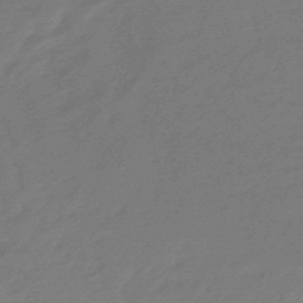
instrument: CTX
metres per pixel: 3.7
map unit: eHb
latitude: -47.3698
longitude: 87.0487
